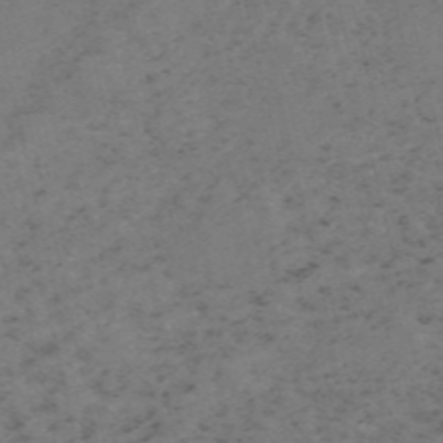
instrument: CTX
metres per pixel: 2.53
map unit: HNb
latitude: -55.3321
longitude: -48.0255
